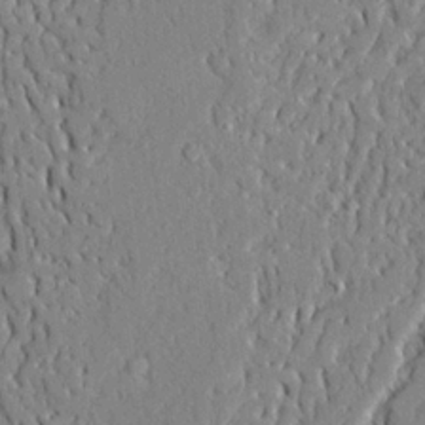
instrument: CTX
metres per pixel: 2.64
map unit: Ave
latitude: 22.2333
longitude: -129.1025
